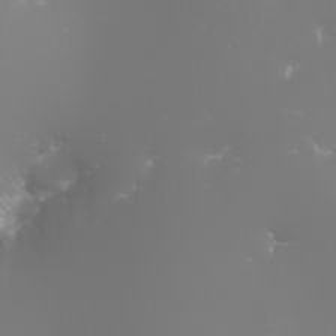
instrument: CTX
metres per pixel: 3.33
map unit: Nhu
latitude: -7.1053
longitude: -79.1026
